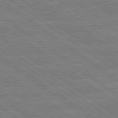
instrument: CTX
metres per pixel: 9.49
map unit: lApd
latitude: 79.4805
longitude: 166.5385
